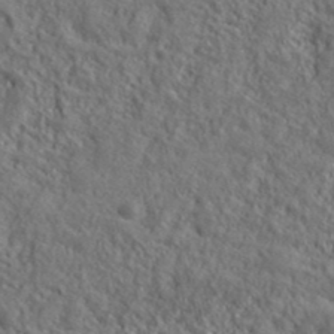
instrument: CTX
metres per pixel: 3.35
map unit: ANa
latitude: 39.7827
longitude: -90.1389
